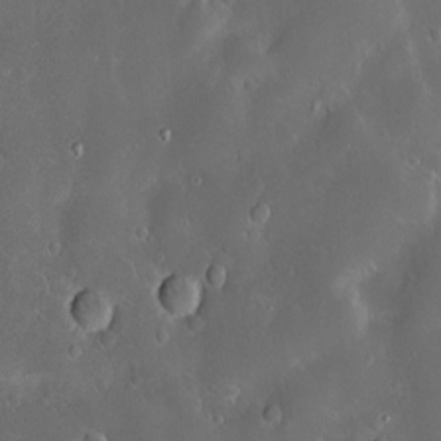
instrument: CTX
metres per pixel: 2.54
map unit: Hve
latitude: -11.4077
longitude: 174.9730
